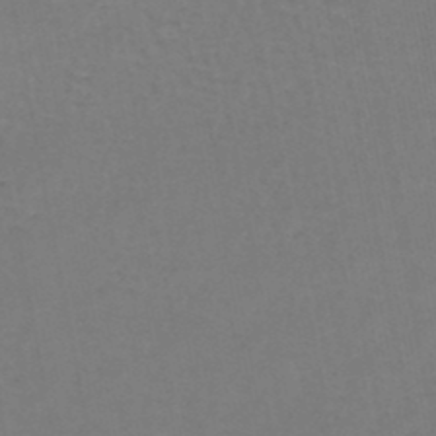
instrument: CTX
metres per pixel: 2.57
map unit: lHb
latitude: -47.4076
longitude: 75.2565
